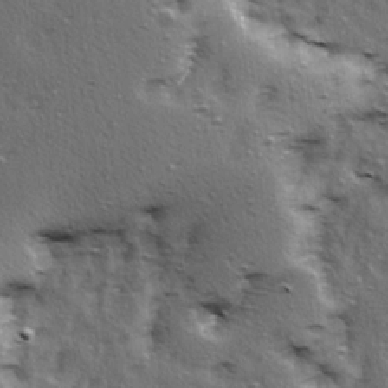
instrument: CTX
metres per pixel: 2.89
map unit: Ave
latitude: 15.6127
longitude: -104.7058
